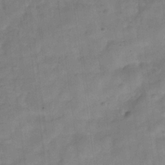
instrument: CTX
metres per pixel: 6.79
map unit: Hve
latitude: -31.6911
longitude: 92.6141
